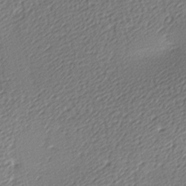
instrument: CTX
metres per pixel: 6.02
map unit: lAa
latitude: -9.5588
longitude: -126.9514
